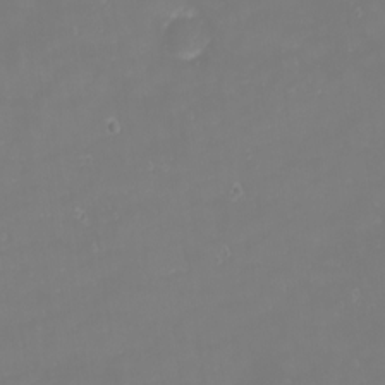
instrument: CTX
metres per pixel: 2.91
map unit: eHh
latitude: -1.0676
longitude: -79.6505
